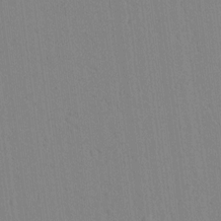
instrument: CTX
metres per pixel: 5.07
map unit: lAvf
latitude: 8.9325
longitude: 167.5399
